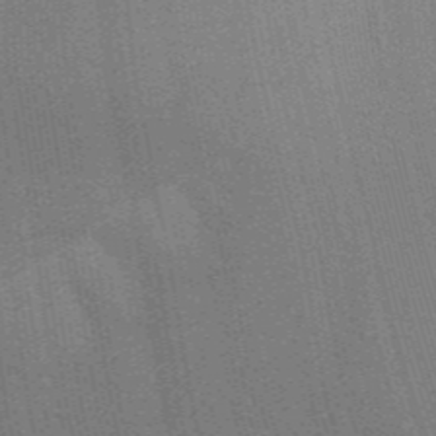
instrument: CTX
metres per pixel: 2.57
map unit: Aa
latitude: 32.9892
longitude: -143.0081
